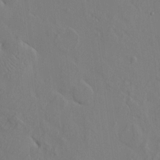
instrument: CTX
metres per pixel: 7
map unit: HNhu
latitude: 9.8206
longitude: 15.5399
